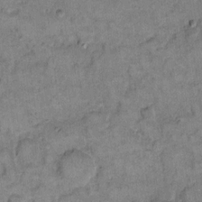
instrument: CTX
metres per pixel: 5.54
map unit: eHh
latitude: 12.7813
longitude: -65.1970
